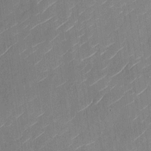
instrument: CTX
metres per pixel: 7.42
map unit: Nhu
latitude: -28.5574
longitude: -72.7058
